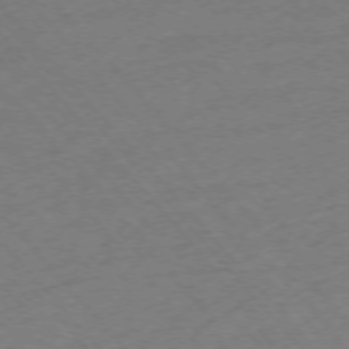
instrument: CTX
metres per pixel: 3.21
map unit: Ap
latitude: -75.7289
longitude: -80.7246
